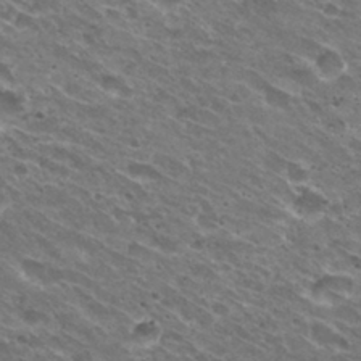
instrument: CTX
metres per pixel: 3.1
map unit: Hto
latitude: 31.2159
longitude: -43.7828
